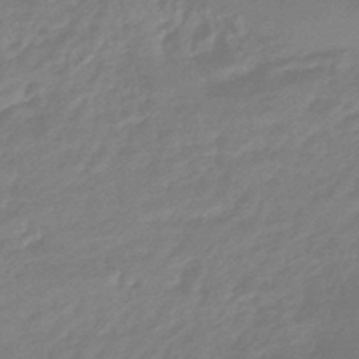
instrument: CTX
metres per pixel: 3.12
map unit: HNhu
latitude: -45.7100
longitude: 90.2362
